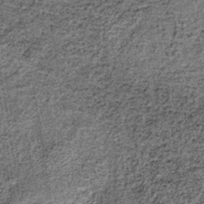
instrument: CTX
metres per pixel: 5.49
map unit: lHb
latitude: -37.8989
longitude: 66.6897
